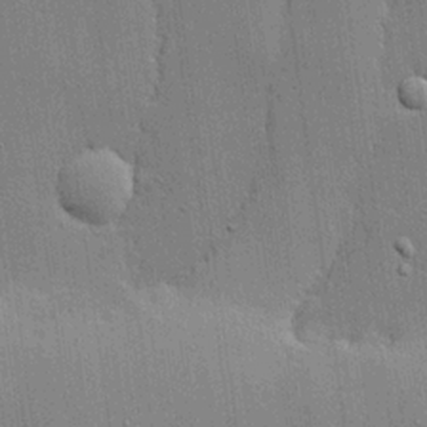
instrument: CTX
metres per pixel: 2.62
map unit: lHvf
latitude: 21.1403
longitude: 143.0108
